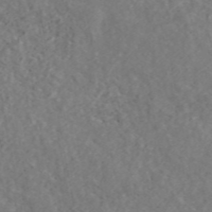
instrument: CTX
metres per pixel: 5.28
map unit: ANa
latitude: 45.7072
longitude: 23.2187
